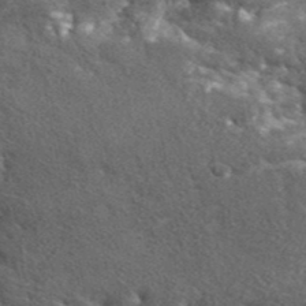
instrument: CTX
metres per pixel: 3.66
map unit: lHvf
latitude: 41.8205
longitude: -89.8962
